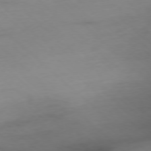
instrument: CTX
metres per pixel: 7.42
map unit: Ap
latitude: -77.7478
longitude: -90.2334
